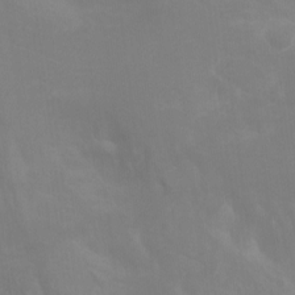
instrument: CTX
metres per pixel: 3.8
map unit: Ht
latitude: -12.7463
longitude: -50.2711
